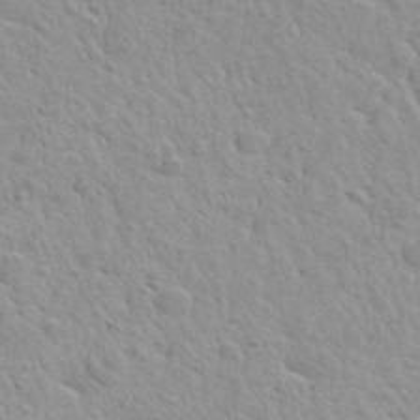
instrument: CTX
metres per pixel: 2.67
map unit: Hto
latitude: 35.6316
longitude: -50.3467
